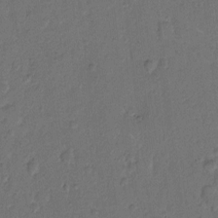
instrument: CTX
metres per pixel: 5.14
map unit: Hto
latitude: 8.1956
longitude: -61.9339
